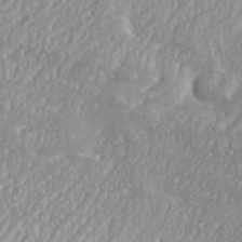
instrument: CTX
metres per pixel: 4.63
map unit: eHh
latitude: 35.5938
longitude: -132.8569
